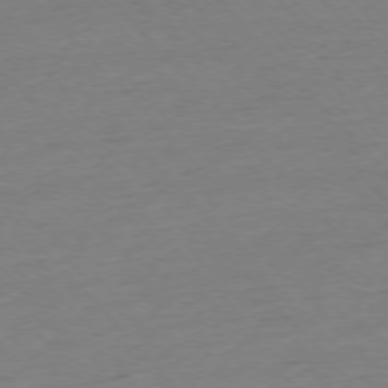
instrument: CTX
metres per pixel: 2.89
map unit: Ap
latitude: -76.2928
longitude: -92.5923
